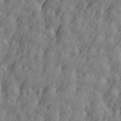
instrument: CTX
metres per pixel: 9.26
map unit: Htu
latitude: -4.8219
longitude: -176.6679
